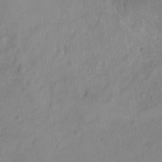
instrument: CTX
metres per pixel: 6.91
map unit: Ht
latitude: -9.3321
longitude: -22.5357
